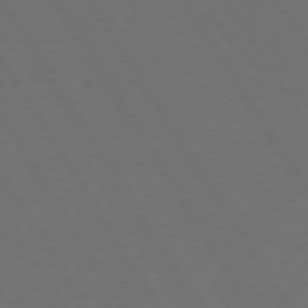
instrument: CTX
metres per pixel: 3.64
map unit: Hpe
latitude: 73.5938
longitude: -127.9528
